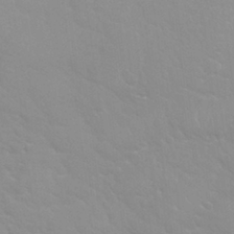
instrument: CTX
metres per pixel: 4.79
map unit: Nhu
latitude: 27.8961
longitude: -54.2711
